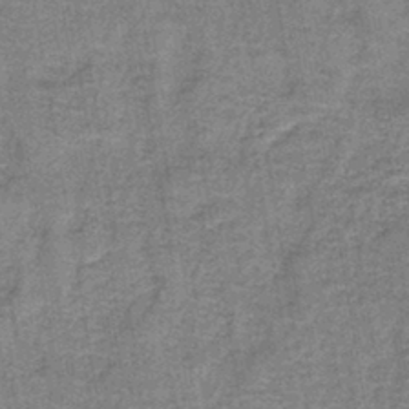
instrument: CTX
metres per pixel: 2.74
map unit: lHb
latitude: -40.6140
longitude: 56.9730
